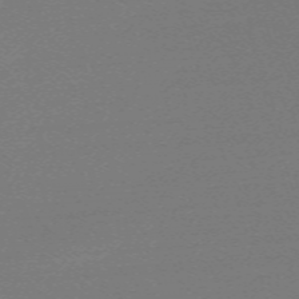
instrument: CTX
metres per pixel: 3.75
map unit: eHh
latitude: -62.8219
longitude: 52.6896
